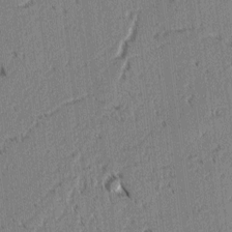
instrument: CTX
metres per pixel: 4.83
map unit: lAvf
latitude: 3.0836
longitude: -106.1389
